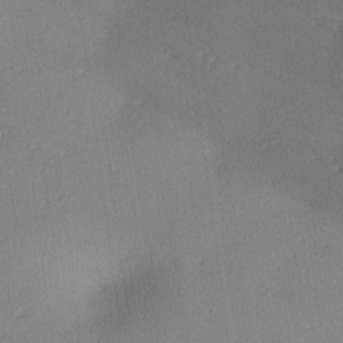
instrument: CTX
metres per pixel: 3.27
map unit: lAa
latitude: -10.5574
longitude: -125.0269
